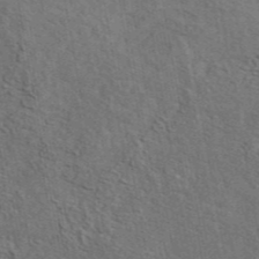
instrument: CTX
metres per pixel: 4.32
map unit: eAb
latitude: 43.7450
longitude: 110.1039
